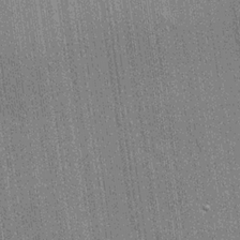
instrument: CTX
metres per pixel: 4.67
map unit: lHvf
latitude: 18.9513
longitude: 142.5384
